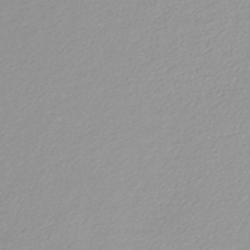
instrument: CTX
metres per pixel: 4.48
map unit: lHb
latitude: -44.2740
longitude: 68.6707
